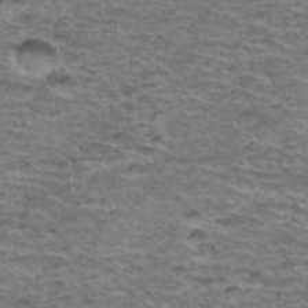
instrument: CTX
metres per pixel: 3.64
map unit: Hto
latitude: 37.1026
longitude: -43.6127
